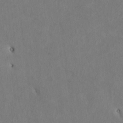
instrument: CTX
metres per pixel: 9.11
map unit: Htu
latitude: 2.5923
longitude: 147.8989
